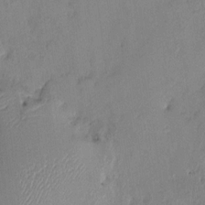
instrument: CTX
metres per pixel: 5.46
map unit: HNhu
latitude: 6.6301
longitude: 0.7086
